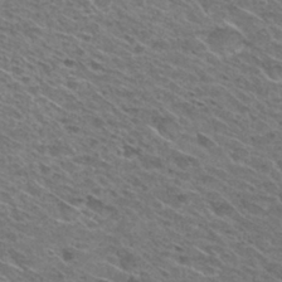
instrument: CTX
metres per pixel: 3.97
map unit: Hto
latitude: 29.4993
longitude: -47.2348
